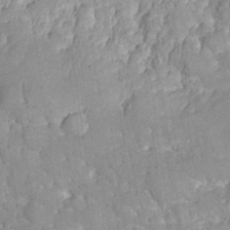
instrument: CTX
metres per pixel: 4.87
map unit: eHh
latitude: 31.9339
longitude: -64.7813
